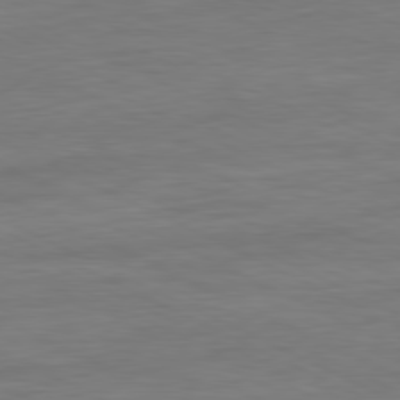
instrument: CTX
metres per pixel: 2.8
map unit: Ap
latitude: -81.1431
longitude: -77.0647
